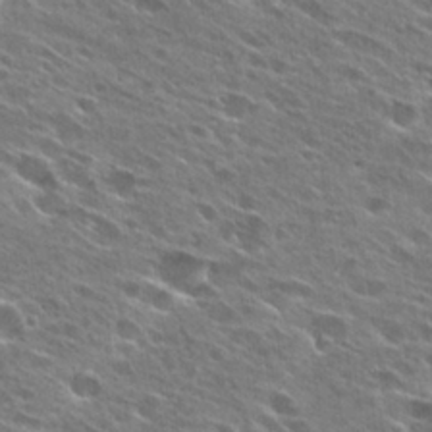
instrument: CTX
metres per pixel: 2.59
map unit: Hto
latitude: 27.3104
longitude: -44.4601
